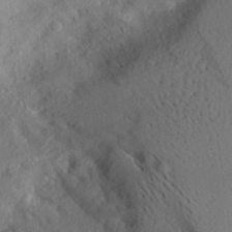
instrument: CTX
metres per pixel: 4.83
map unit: Aa
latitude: 26.9136
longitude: -146.1011
